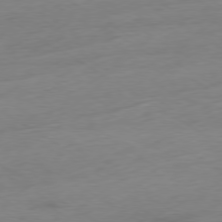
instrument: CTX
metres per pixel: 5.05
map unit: Ap
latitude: -78.8786
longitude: -57.9528
